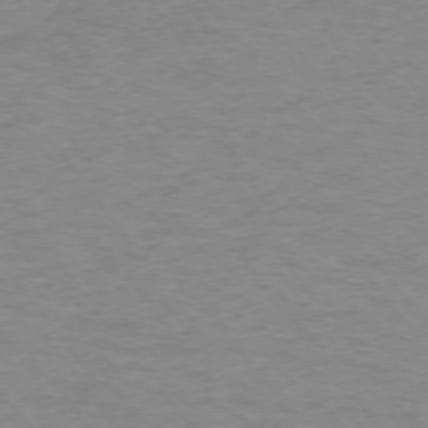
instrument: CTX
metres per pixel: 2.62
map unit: Ap
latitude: -74.7275
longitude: -78.8380
